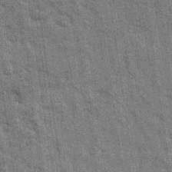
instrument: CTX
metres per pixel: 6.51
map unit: eAb
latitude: 35.2726
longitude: 112.7274
